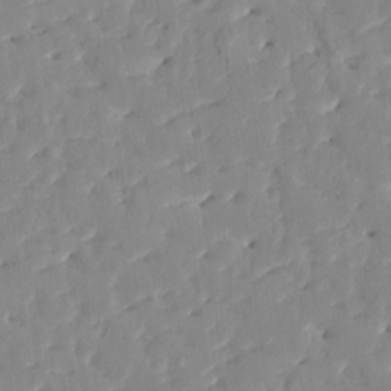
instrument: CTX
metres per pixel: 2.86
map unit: HNhu
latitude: 4.9136
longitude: 10.0094
